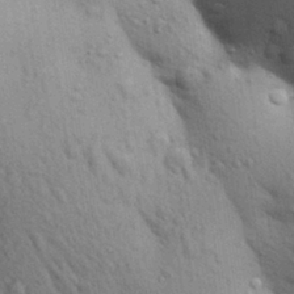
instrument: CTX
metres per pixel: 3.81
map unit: Aa
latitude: 29.4426
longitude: -147.7828
